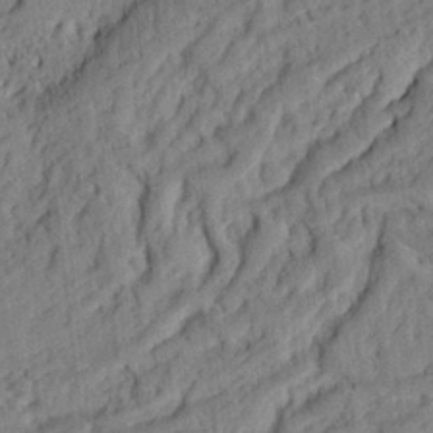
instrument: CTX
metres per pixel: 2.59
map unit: Ht
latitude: 8.4601
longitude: -76.0822
